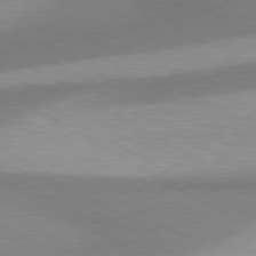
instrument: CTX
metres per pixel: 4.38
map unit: lApd
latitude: 80.3278
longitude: -179.5749
